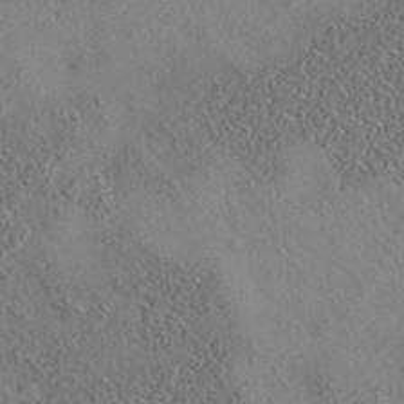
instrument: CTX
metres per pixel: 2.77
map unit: eAb
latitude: 35.1592
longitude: 107.9745
